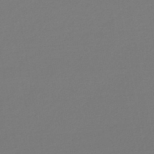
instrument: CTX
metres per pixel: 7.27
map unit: lHb
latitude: -46.9352
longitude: 72.7274
